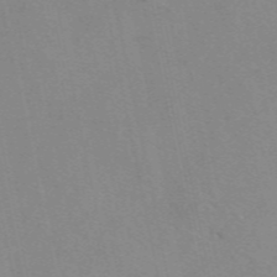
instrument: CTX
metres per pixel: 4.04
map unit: eAb
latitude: 49.5371
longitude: 104.4440
